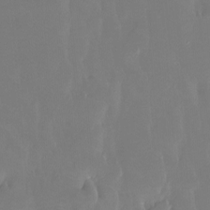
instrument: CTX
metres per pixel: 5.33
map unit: Htu
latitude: -14.1984
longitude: -46.4979
